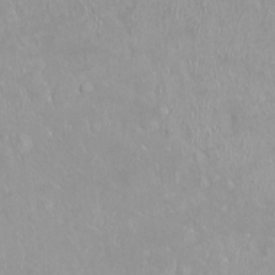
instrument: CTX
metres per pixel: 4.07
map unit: Ht
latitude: -14.5952
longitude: -44.0633
